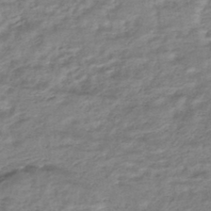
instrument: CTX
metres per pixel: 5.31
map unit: HNhu
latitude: -43.8233
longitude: 105.7855
